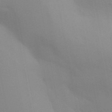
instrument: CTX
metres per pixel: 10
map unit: Aa
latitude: 32.3467
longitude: -145.1214
